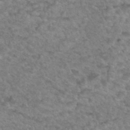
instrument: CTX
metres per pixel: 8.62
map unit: Hto
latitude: 34.4979
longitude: -49.4048
